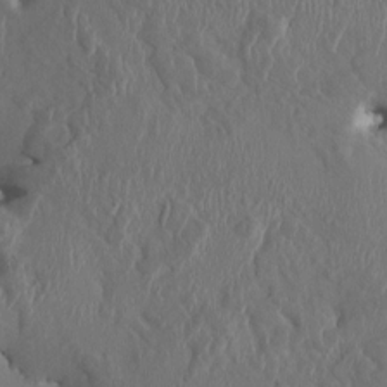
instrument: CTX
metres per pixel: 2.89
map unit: HNhu
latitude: 3.2915
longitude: -6.4034
